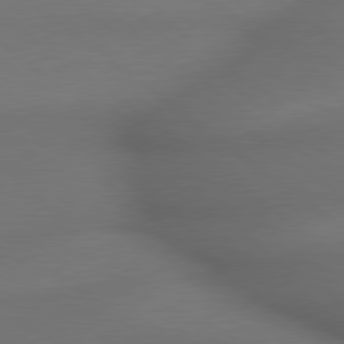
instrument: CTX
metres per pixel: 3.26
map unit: lApd
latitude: 79.4427
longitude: -172.9324
